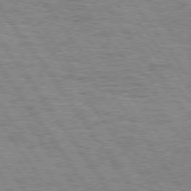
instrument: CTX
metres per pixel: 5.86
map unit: Hpe
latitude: 74.6491
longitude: -138.5168
